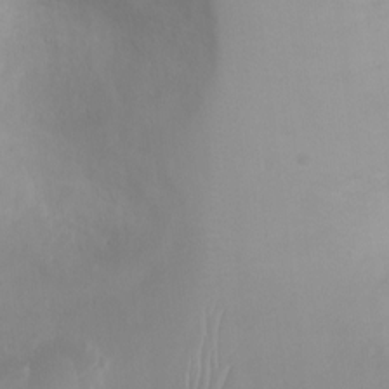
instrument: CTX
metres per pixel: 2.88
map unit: Ht
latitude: -1.1432
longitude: -19.2915
